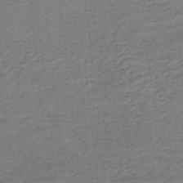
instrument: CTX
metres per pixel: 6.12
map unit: lHb
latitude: -40.8030
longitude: 54.1606
